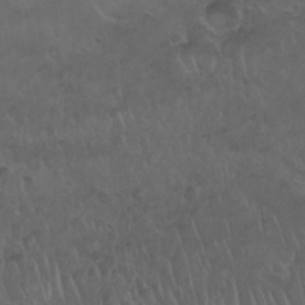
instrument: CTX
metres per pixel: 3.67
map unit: Nhu
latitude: 26.5924
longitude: -53.4049
